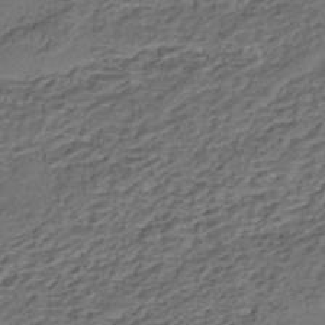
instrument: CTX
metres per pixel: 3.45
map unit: HNhu
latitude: -42.0472
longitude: 107.5588
